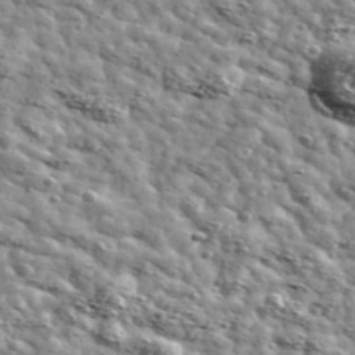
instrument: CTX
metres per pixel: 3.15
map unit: Ave
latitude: 41.1970
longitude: -106.9325
